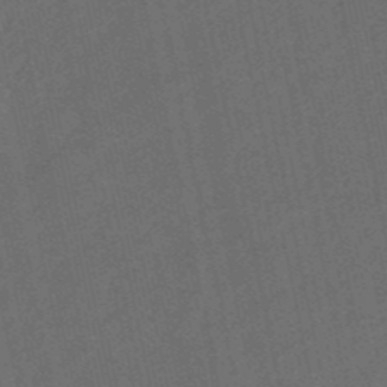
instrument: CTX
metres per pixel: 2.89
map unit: lHb
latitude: -50.9164
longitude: 80.7652
